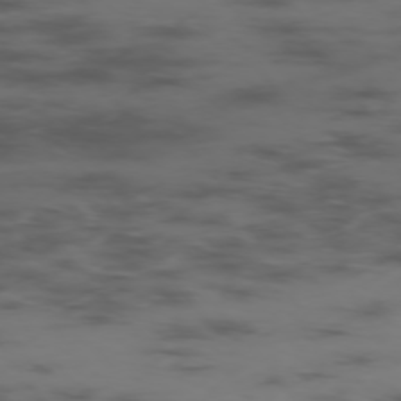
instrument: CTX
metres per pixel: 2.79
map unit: Hpe
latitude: -75.7856
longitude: -19.9906
